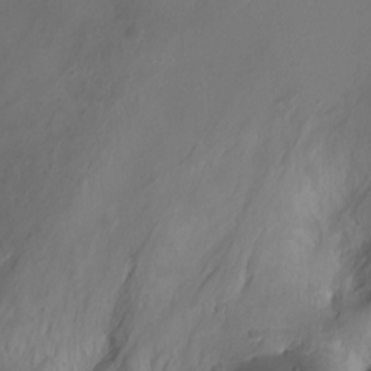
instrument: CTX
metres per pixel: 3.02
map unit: Ht
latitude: -1.3699
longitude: -18.5356
